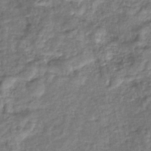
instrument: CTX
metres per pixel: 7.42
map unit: eHb
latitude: -34.9353
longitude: 76.2362
